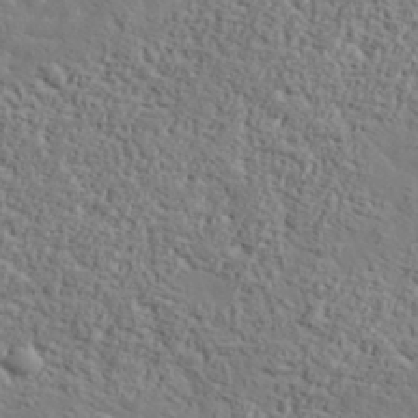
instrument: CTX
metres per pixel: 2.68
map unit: lHvf
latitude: 37.7828
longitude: -91.8772
